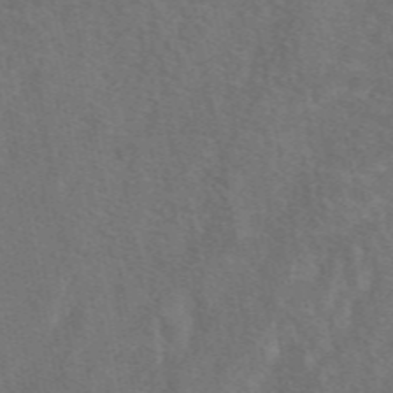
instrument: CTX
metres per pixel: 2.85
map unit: eAb
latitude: 49.9528
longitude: 119.1809
